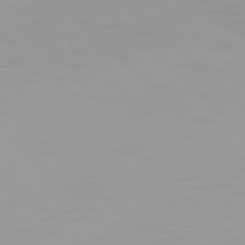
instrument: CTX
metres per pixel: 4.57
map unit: Hpe
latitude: 77.5560
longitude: -140.1011
